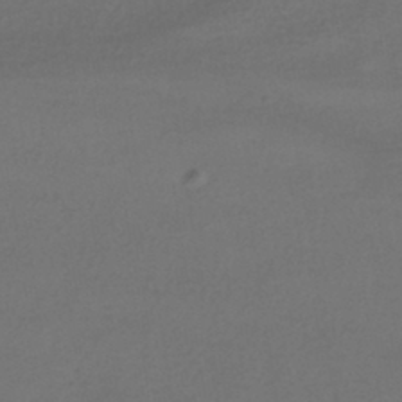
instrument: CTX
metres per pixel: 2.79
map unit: HNhu
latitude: -42.6329
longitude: 95.9556
